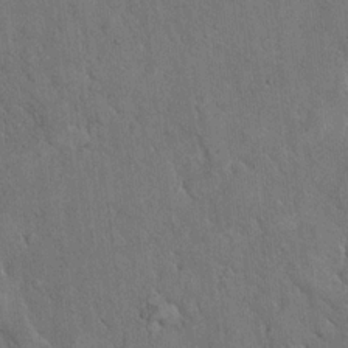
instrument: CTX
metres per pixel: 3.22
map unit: eHh
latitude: 17.8772
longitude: -63.2159
